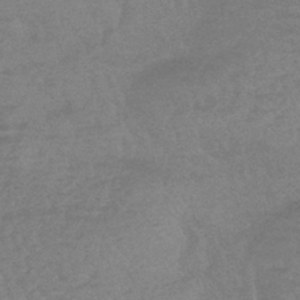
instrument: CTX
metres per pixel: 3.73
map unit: lHb
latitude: -43.2753
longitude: 81.0298
